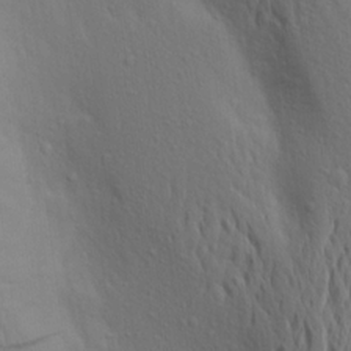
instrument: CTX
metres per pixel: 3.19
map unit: Aa
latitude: 19.3103
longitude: -143.8017
